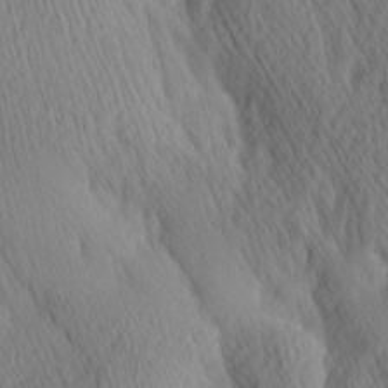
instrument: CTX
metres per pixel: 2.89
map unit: Hve
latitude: 14.1578
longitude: -91.5182
